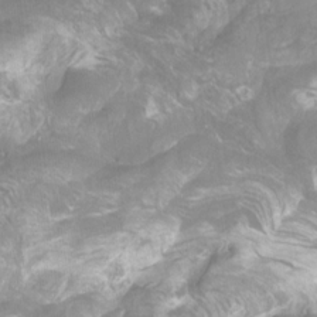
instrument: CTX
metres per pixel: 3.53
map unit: Htu
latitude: -6.6896
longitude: -48.9514
